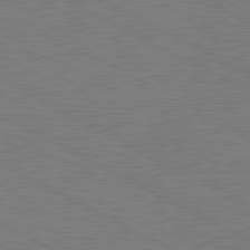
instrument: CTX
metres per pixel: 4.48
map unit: lApd
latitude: 80.7435
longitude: -127.6316
